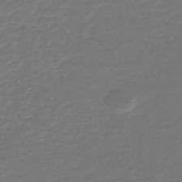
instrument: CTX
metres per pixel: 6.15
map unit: HNb
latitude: -47.1809
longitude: 54.4440
